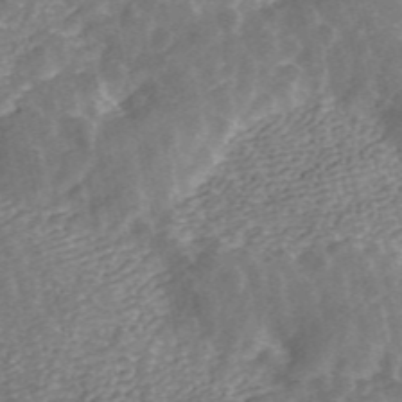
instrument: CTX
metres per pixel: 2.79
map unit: ANa
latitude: 45.6316
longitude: 29.6722
